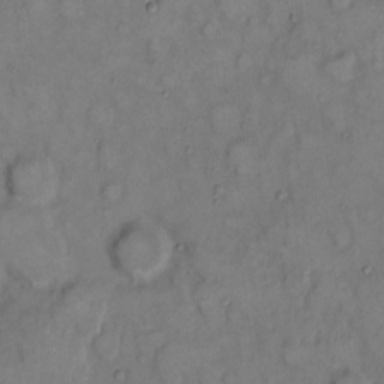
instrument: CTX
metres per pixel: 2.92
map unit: eHh
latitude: 9.4238
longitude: -61.8772
